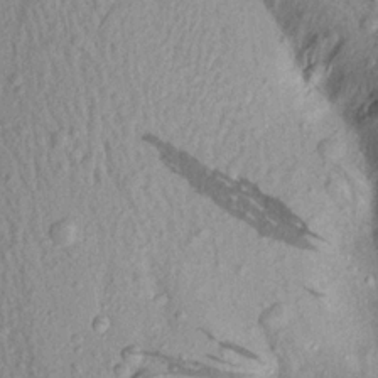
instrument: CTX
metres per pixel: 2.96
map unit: Aa
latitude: 18.9324
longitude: -147.1592
